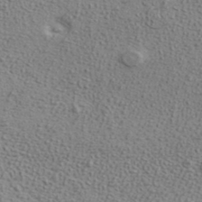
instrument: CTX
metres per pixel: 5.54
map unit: ANa
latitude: 38.2522
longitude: 20.3495
